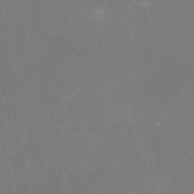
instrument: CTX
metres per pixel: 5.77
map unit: Nhu
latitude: -17.1431
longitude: -56.6679
